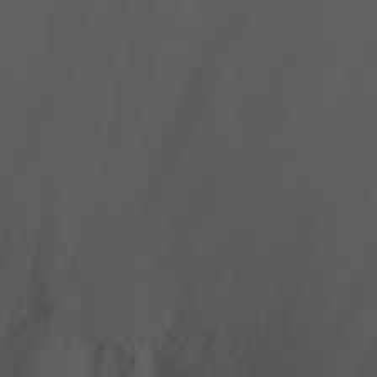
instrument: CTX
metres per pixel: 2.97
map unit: Nhu
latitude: -7.9745
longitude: -84.7624
